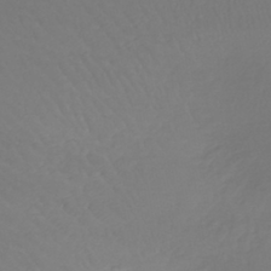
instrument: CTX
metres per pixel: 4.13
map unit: lHb
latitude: -41.3887
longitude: 68.1794
